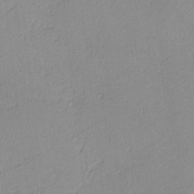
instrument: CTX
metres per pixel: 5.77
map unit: lHvf
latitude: -13.4455
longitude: -102.5734
